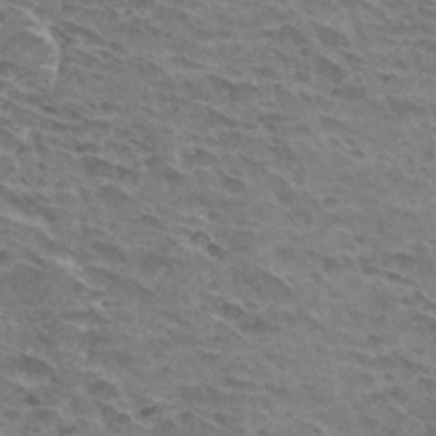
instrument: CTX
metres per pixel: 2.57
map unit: Hto
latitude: 33.1592
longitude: -41.8394
